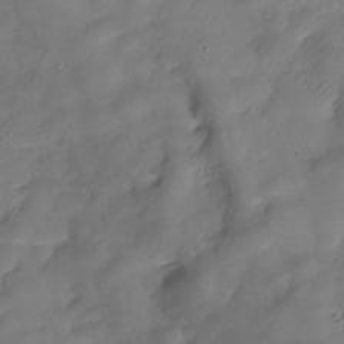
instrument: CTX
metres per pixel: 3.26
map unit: Hve
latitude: -30.0472
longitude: 94.9541
